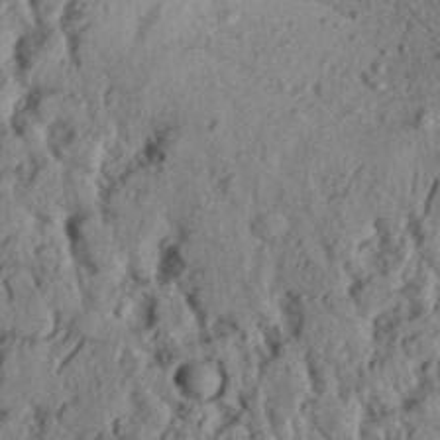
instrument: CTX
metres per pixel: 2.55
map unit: Aa
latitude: 32.2711
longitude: -134.7435
